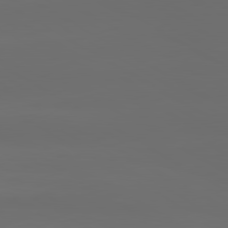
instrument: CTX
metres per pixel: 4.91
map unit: lApd
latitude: 80.5735
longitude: -137.2726
